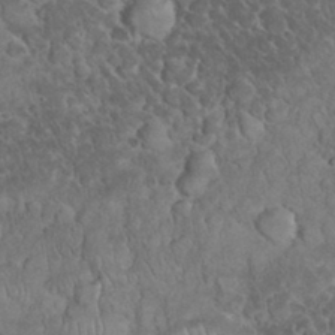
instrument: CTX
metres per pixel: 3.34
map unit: eHh
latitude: 33.3671
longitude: -64.6301
